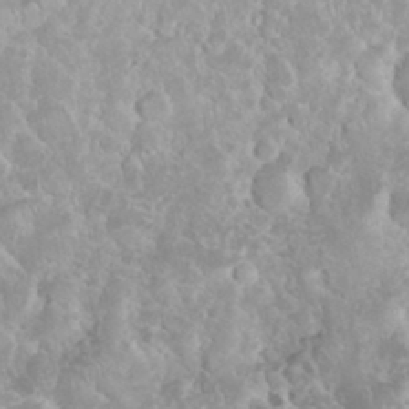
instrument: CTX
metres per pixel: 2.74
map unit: eHh
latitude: 35.3859
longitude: -61.6505
